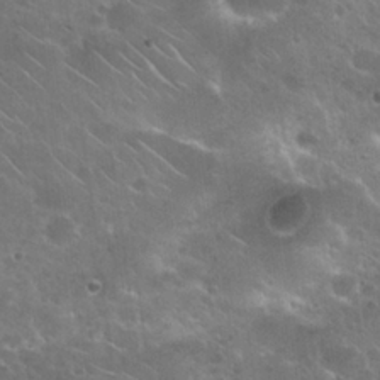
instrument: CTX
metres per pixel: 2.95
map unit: Nhu
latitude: 25.5371
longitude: -51.0080
